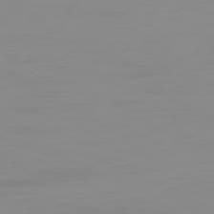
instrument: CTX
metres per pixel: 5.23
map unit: Ap
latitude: -79.4832
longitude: -77.8394
